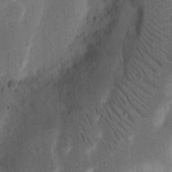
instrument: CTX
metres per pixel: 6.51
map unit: Ht
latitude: 14.7625
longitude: -74.5924
